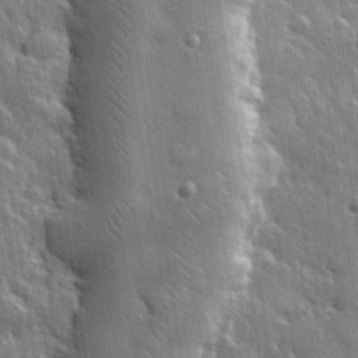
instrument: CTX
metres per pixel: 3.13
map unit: eHh
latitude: 31.1781
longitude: -79.3104
